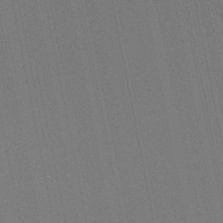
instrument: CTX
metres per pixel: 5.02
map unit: lHb
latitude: -46.0850
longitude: 57.4832
